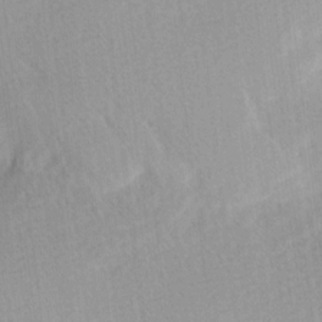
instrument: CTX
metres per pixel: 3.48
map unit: Ave
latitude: 11.3860
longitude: -106.9892
